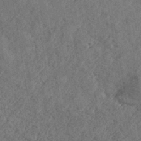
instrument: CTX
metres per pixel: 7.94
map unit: eHh
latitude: -41.4643
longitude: 120.7085
